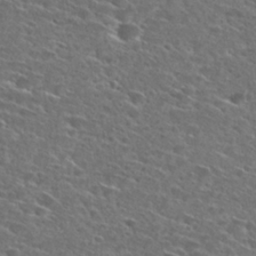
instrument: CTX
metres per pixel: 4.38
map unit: Hto
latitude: 27.4804
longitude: -46.8380
